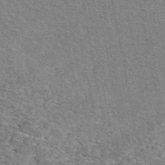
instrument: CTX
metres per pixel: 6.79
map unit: eAb
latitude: 48.7057
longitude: 114.7085
